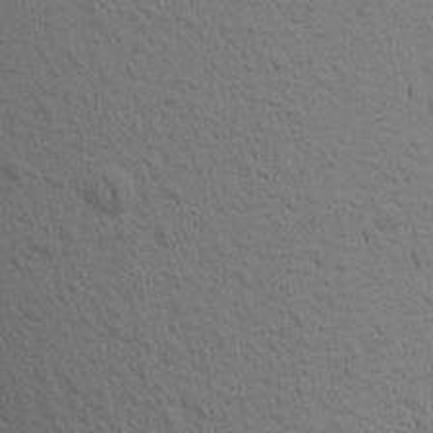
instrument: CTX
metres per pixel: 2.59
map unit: Aa
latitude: 17.7639
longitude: -145.0269
